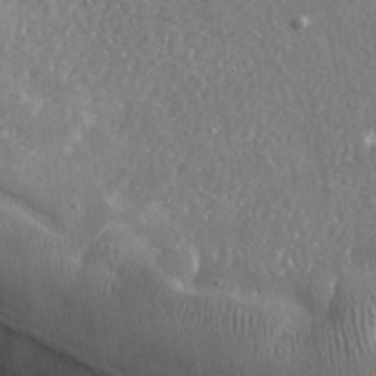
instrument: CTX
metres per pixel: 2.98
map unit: lHvf
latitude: 31.0648
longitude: -92.2522
